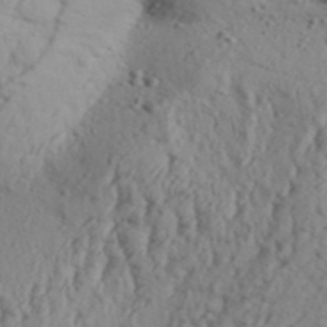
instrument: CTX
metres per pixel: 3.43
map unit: Aa
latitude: 31.5371
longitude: -136.1767
